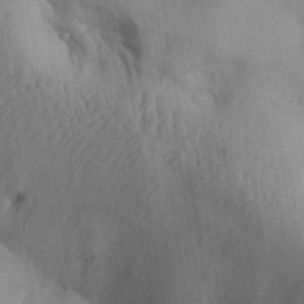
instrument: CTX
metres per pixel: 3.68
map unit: Ave
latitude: 22.4601
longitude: -137.5560
